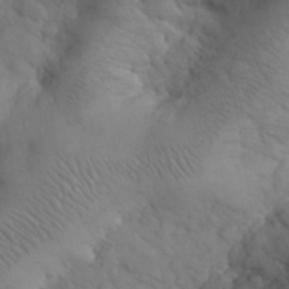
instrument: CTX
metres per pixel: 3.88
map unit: eHh
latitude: 31.1592
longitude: -67.7071
